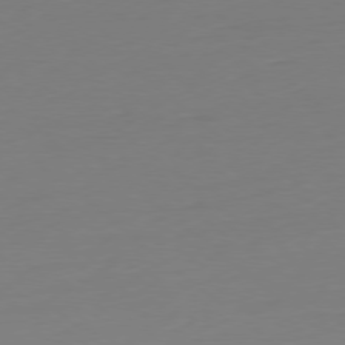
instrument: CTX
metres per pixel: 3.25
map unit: Ap
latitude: -78.3306
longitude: -76.7246
